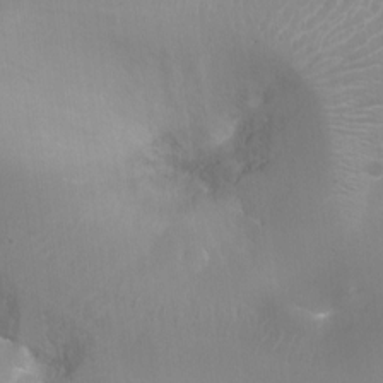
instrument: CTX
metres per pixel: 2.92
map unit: Ht
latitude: -16.7841
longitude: -44.1011
